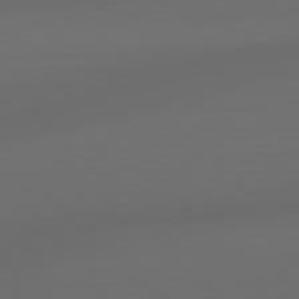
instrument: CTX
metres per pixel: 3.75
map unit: lApd
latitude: 80.4034
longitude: -116.3467
